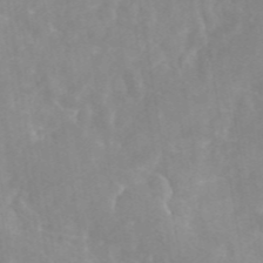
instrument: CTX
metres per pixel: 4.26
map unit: eAb
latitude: 45.4237
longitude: 126.5762
